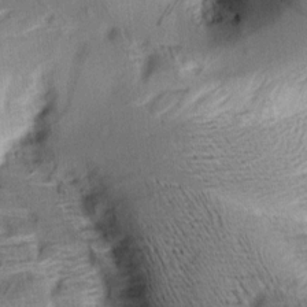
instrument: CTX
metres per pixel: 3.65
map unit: Aa
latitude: 9.7639
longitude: -141.9717
